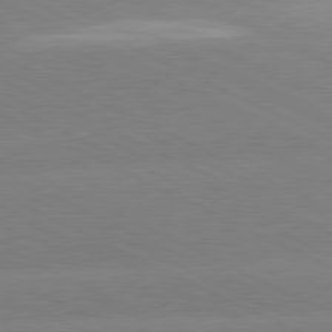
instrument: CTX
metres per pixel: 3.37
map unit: lApd
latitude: 80.9136
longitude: -155.1025
